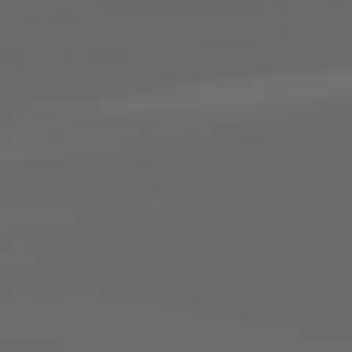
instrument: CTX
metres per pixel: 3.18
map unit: lApd
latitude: 82.2522
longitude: -169.3860
